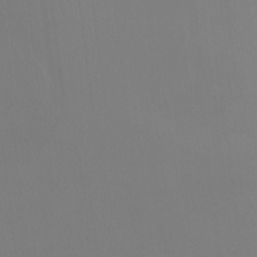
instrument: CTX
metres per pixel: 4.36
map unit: Htu
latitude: -12.7652
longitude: -46.3468
